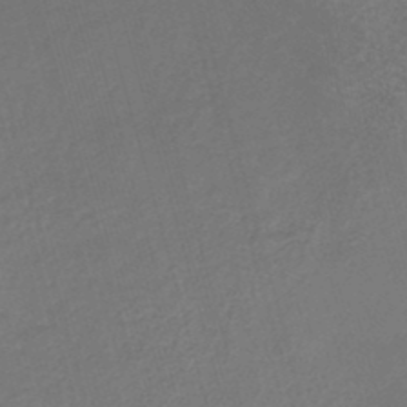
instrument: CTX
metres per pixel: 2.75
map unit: HNb
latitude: -35.2376
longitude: 51.4643
